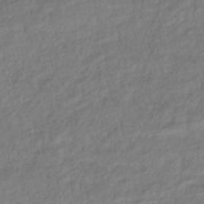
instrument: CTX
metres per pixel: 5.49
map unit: lHb
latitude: -39.7100
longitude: 71.3132
